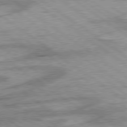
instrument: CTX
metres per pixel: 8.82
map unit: lApd
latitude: 78.6113
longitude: -53.3860
